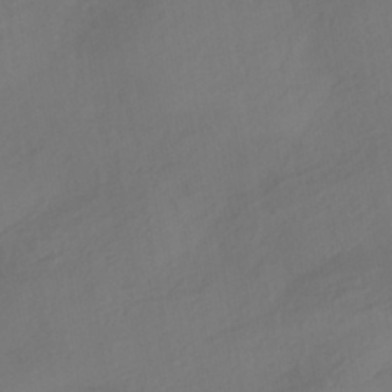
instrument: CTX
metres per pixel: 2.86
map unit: HNhu
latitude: -42.4628
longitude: 105.0675
